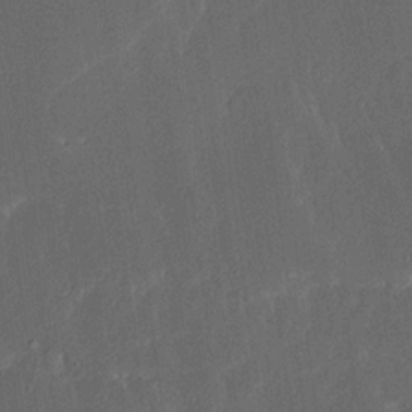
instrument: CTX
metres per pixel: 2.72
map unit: Ave
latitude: 16.0255
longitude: -138.9892
